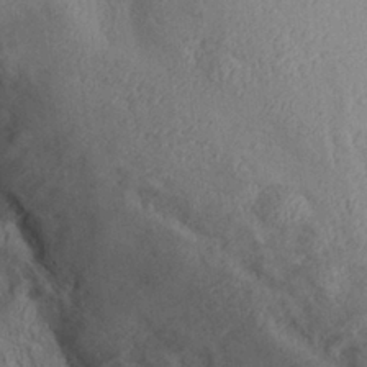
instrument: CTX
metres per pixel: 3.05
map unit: Aa
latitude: 28.8758
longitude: -133.4804
